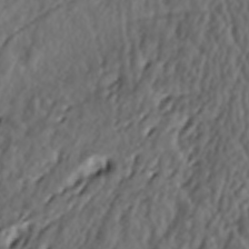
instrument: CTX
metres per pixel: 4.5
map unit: lAa
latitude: -6.8219
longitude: -123.9528
